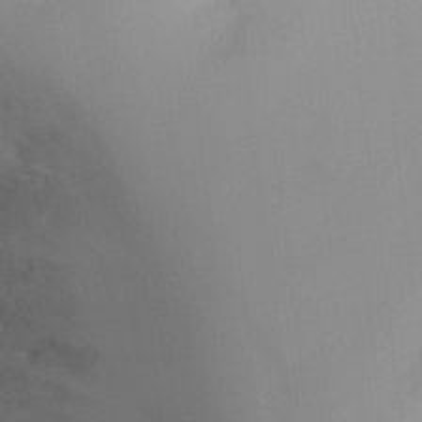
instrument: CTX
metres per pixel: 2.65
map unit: Ht
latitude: -7.1431
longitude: -23.3293
